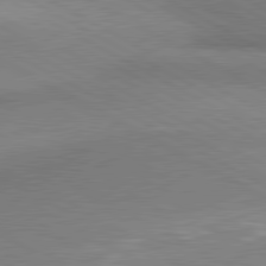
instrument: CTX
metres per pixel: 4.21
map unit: lApd
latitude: 80.6868
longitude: 166.0094
